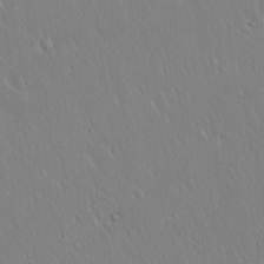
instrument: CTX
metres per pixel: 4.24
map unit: Hto
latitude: 17.3671
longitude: -57.0080
